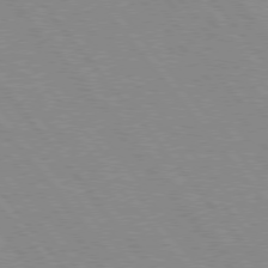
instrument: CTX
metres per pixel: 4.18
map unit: Hpe
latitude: 76.3467
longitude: -152.9325
